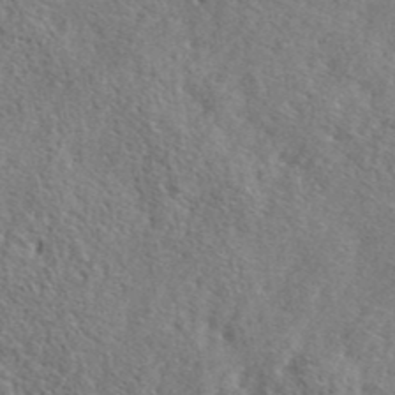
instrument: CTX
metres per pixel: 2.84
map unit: lHvf
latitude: 42.0822
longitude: -87.8961
